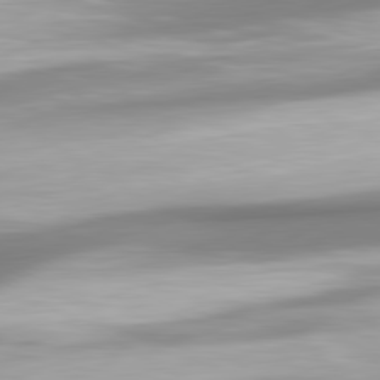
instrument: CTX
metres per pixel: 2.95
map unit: lApd
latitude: 80.4223
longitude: 178.3306
